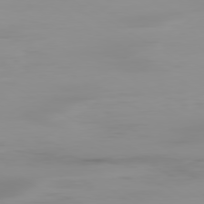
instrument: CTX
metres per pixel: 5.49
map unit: Ap
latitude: -79.8044
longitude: -77.8205
